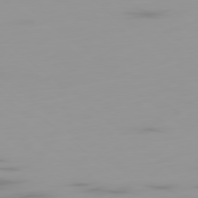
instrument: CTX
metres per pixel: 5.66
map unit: Ap
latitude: -79.6721
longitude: -69.0270
